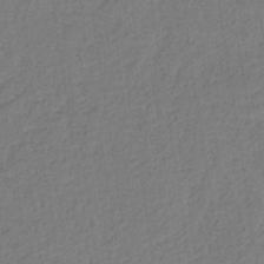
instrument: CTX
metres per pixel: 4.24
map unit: HNb
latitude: -38.3495
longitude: 54.9542
